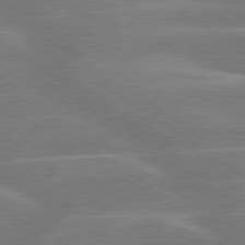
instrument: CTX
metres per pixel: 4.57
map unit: lApd
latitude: 79.7828
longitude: -122.4790
